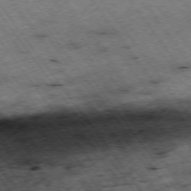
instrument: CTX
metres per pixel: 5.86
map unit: Hpe
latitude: -75.0487
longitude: 3.9745
